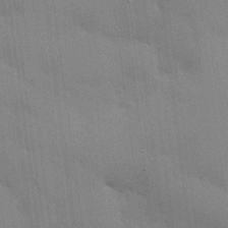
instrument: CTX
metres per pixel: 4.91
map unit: eHh
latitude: 28.5546
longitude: -82.9702
